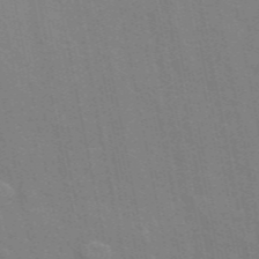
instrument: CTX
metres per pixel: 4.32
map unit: ANa
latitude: 48.7246
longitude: -75.8205
